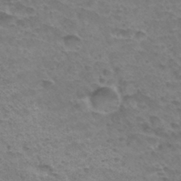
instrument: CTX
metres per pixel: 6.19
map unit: Hto
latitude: 33.4804
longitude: -44.4979
